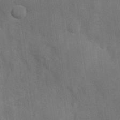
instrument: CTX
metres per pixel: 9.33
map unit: Hve
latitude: 18.7435
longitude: 151.3699
